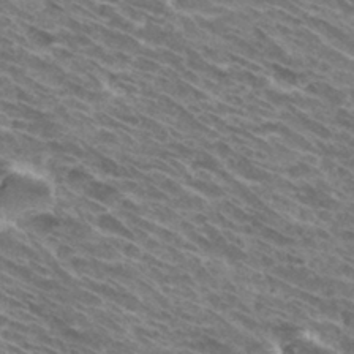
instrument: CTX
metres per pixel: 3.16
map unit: Hto
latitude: 31.9339
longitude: -44.0633
